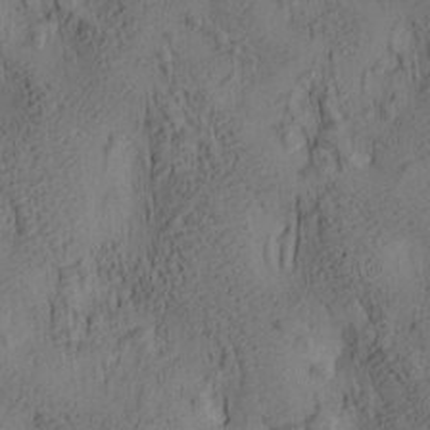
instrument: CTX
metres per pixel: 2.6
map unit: lAa
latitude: 6.6113
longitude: -114.8757
